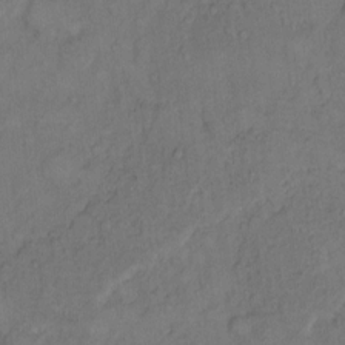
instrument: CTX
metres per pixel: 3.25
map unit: Hto
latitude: 10.2901
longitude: -58.9703
